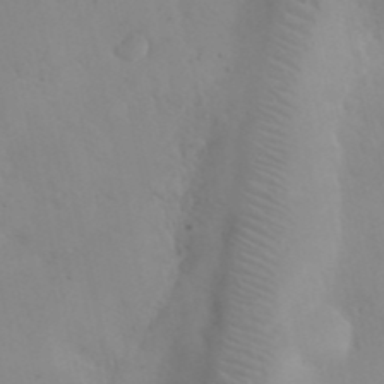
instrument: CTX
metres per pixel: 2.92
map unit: eHh
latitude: 25.2725
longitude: -66.4979
